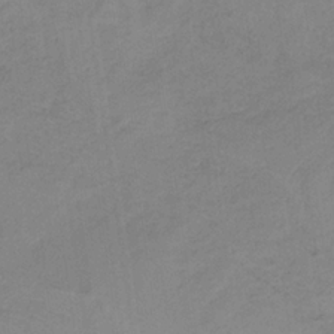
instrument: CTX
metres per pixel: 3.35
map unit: HNb
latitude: -31.5777
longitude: 62.2928
